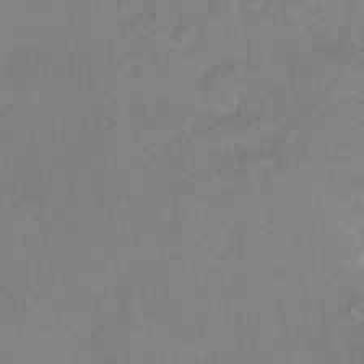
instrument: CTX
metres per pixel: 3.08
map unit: HNhu
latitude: 6.5168
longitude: 3.0486
